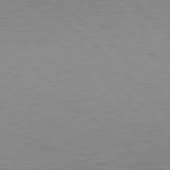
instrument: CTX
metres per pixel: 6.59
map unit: Hpe
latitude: 78.5735
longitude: -167.9717
